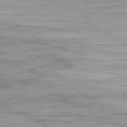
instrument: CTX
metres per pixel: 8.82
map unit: Ap
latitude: -78.4440
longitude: -78.5924
